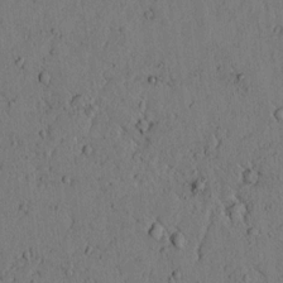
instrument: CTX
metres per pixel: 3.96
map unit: lAvf
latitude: 4.6301
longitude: 159.3887
